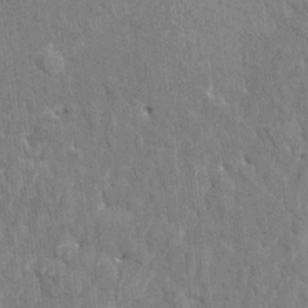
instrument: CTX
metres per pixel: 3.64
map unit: HNhu
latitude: 8.0633
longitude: -5.5938
